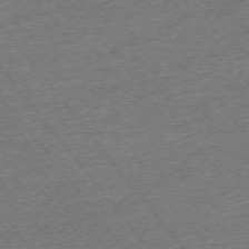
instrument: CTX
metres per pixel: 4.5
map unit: Ap
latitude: -74.9353
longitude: -88.1011
